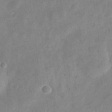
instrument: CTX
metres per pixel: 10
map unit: Nve
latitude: -26.2361
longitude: 105.8800
